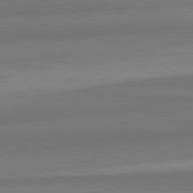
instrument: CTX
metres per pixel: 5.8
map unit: lApd
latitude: 82.3656
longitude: 177.2565
